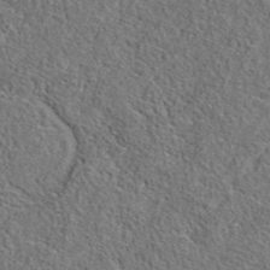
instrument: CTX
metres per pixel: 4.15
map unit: eAb
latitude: 36.1767
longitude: 112.8030
